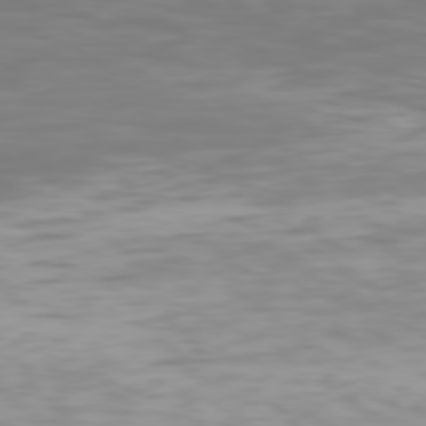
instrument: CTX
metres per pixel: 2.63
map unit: Hpe
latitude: 77.5560
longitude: -166.2333
